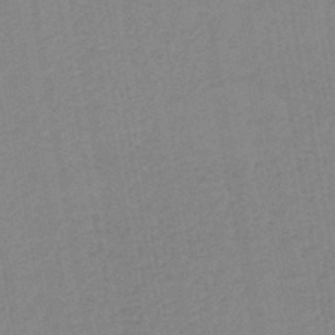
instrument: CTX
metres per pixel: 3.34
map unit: lHb
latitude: -44.4062
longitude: 63.1053
